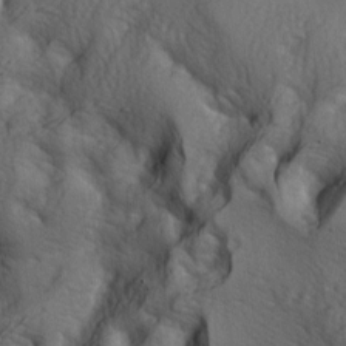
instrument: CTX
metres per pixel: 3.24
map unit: lAa
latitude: -7.1809
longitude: -124.1767
